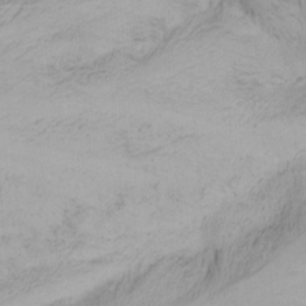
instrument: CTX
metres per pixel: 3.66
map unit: Nhu
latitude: -1.6533
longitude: -74.5924
